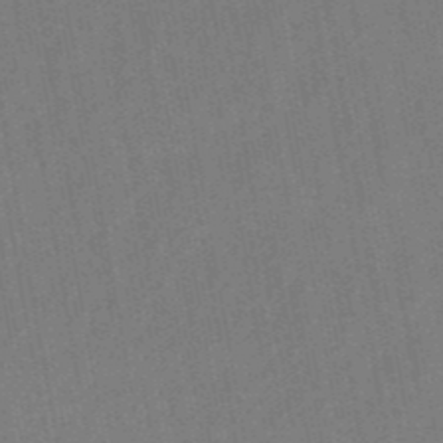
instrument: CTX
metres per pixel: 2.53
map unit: lHb
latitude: -49.2565
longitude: 73.3887
